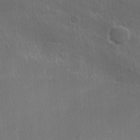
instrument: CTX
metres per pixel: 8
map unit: Ave
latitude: 0.0444
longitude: -113.8583
